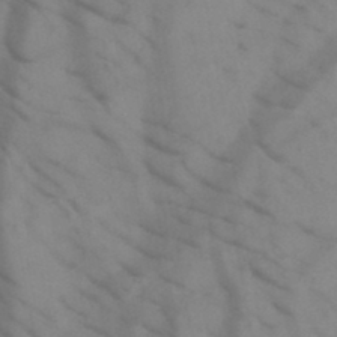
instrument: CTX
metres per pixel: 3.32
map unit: HNb
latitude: -45.0675
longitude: -41.1025
